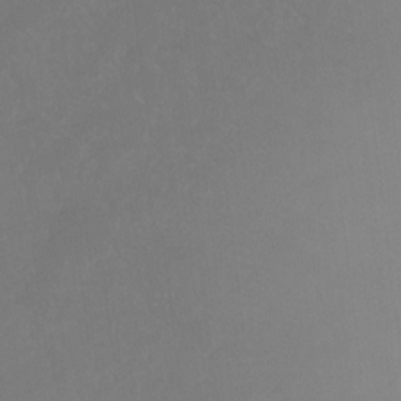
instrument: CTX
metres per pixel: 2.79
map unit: Ht
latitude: -8.4818
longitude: -33.5560
